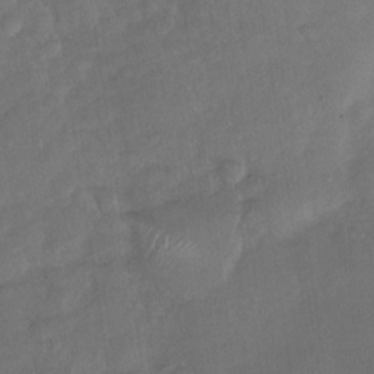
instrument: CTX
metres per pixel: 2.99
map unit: Nhu
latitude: -29.1242
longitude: -62.6680
